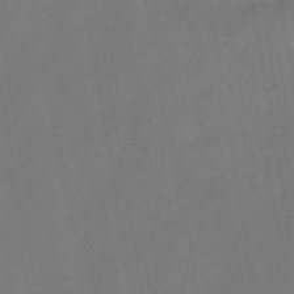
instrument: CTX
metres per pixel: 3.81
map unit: HNb
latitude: -44.5952
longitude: -38.9325
